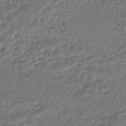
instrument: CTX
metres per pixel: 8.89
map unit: HNhu
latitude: -45.6533
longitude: 95.8989
